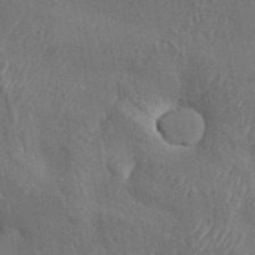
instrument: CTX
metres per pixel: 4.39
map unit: Aa
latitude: 34.1011
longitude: -134.1389
